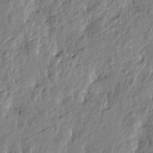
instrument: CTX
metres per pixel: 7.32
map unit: Htu
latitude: -2.5573
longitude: 179.6910
